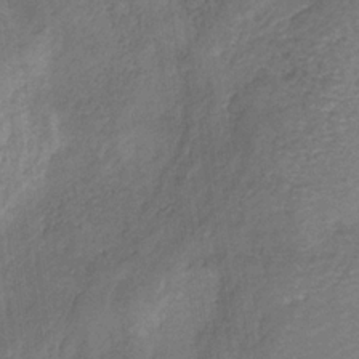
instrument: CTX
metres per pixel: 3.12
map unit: HNb
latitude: -32.1039
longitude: 59.3887
